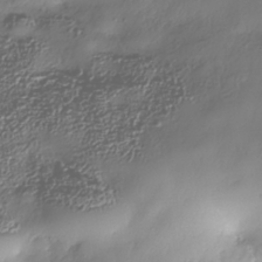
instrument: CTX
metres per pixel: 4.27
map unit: Nhe
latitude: -38.3684
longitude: -148.7057
